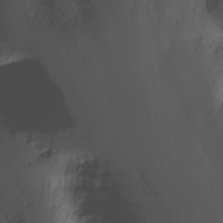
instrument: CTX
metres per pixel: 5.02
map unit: Nhu
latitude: -6.1039
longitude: -67.5749
